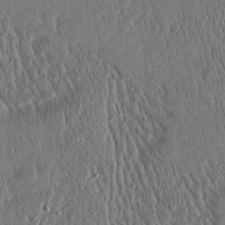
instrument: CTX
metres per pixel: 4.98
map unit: Htu
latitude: -4.1039
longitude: 174.6518
